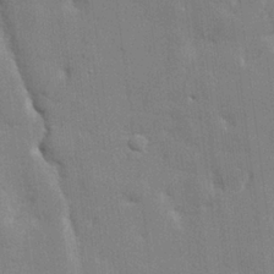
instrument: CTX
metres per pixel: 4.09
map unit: lHvf
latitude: 23.7261
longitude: 142.7841
